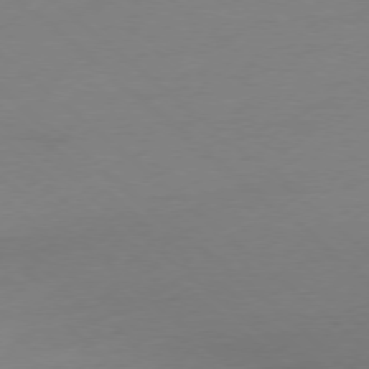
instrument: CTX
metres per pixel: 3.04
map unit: Ap
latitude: -77.8800
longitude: -76.8758
